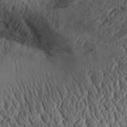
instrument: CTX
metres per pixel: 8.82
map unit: Aa
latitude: 30.6302
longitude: -134.4034
